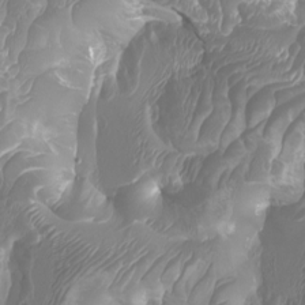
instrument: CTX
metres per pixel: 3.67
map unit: Htu
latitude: -6.8030
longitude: -75.0647
